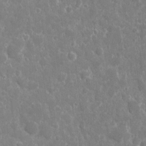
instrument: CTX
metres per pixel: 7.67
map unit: eHh
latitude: 8.3278
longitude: -70.1767
